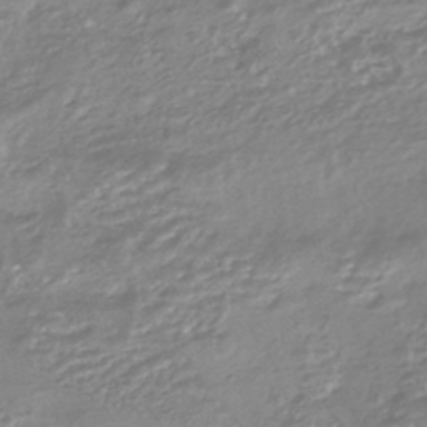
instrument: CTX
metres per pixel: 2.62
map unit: HNhu
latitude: -44.6519
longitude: 96.4818
